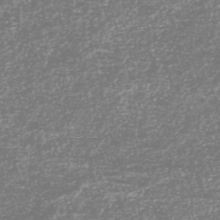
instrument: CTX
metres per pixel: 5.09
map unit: HNhu
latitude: -46.7085
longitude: 29.1242
